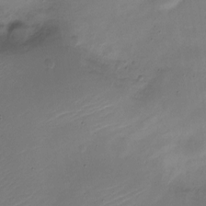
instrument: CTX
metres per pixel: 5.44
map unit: Nve
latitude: -21.8233
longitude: 105.7099
